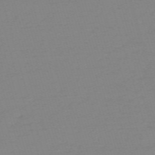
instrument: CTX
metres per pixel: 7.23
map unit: eHh
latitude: -61.7856
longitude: 52.0661
